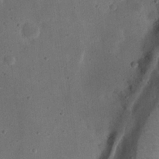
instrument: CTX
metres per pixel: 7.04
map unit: eHh
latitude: 23.1214
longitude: -68.9514
